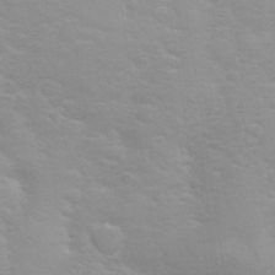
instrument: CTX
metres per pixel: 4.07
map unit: eHh
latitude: 31.8395
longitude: -61.5749
